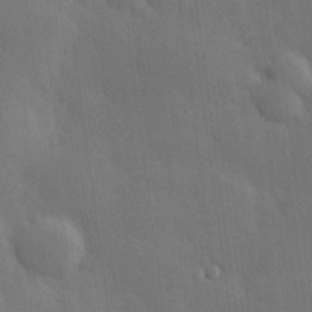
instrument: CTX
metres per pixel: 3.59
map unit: Hve
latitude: 19.4993
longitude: 150.9542
